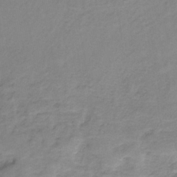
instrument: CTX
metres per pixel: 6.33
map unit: HNb
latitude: -33.8989
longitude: 60.2551
